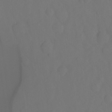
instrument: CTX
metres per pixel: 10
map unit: Hto
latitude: -7.7477
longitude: -44.3089
